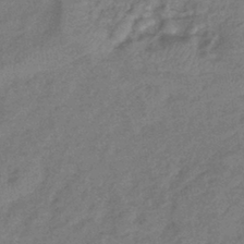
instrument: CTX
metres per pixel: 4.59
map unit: lHb
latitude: -41.8989
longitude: 80.5007
